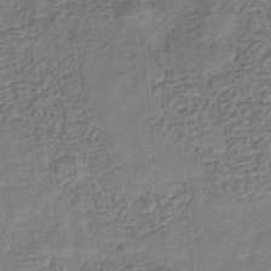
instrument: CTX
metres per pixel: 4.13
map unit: eHb
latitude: -35.1431
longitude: 79.6533
